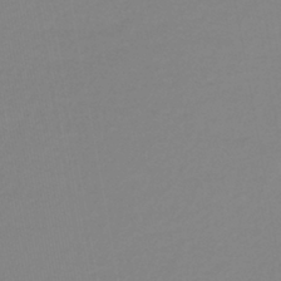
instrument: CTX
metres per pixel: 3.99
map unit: lHb
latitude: -41.4076
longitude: 63.4832
